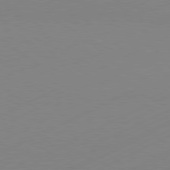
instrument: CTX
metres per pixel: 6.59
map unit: Hpe
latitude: -81.7289
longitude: 12.3684
